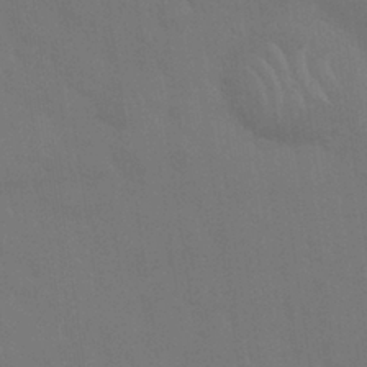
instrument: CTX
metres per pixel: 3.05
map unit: Nhu
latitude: 28.4601
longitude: -64.5357
